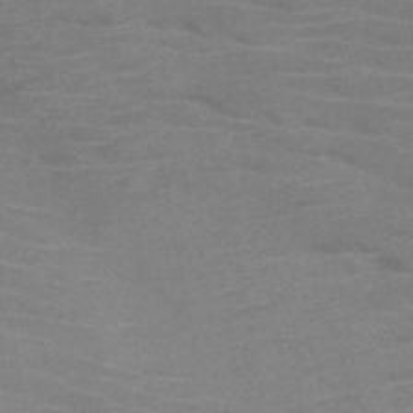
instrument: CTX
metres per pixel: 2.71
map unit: HNb
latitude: -46.7841
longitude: -46.2901
